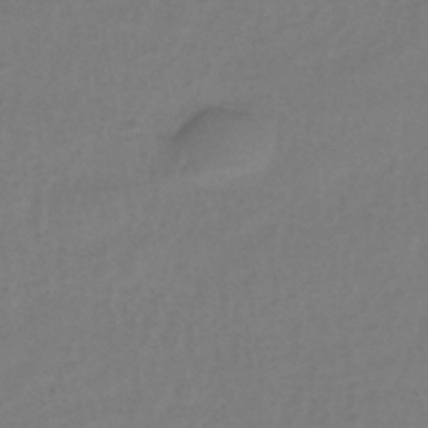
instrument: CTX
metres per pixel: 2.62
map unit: eHh
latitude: -39.5399
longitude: -26.4034
